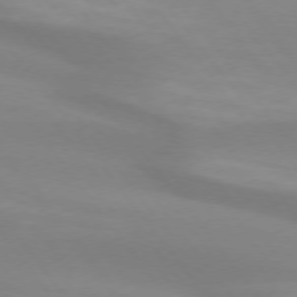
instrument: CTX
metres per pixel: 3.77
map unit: lApd
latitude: 74.3089
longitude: -49.7639
